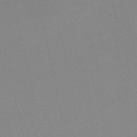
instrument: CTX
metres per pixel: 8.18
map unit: eHh
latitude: -53.7477
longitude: -24.7624
